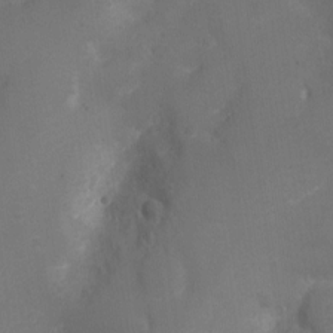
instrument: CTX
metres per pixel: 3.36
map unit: Hto
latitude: 4.3845
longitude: -32.8947
